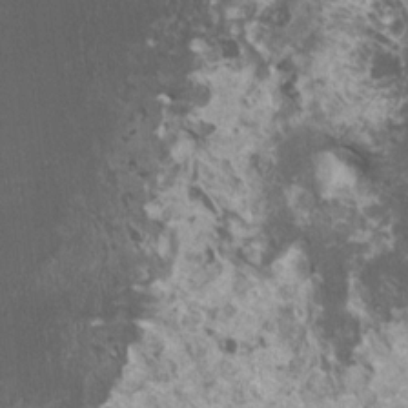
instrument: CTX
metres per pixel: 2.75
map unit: HNhu
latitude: 1.5371
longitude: 0.8408
